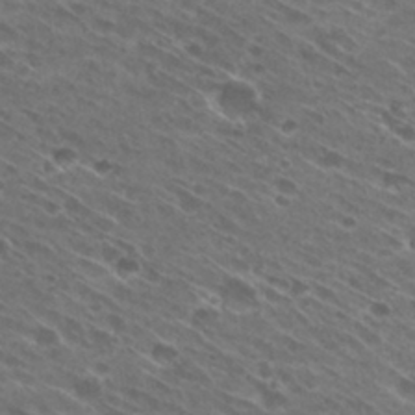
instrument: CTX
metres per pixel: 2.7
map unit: Hto
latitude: 29.2537
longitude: -44.3089
